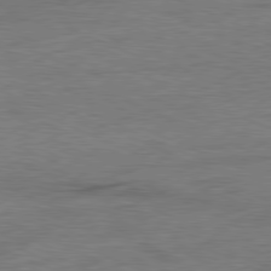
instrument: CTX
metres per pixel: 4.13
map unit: Ap
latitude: -81.4266
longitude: -84.0633
